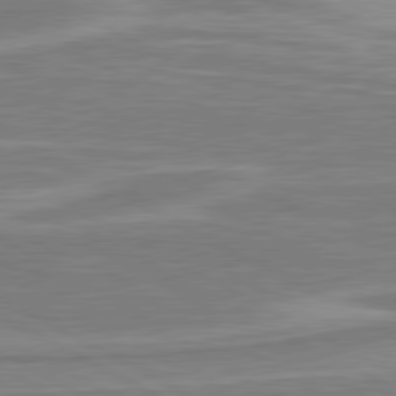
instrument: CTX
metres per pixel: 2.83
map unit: lApd
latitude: 80.7435
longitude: -173.6127
